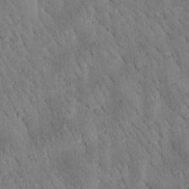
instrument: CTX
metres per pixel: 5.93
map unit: Htu
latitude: -4.3495
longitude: 172.8030
